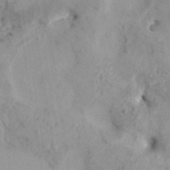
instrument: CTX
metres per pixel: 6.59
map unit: HNhu
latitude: 8.4223
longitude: -1.1025
